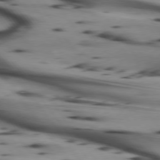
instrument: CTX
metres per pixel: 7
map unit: lApd
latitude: 74.7435
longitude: -65.1214
